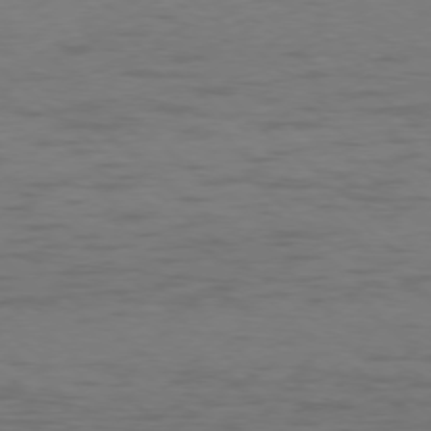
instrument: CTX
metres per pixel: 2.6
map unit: Ap
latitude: -77.2754
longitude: -76.6679
